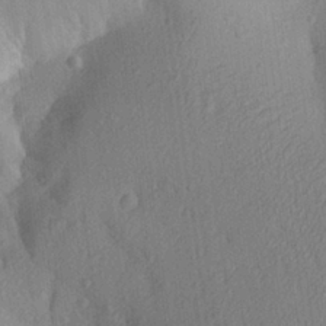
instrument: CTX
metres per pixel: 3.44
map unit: Aa
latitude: 27.7450
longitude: -144.4223
